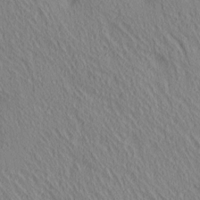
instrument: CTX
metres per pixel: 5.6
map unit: lAa
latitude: 4.6490
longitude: -117.0270
